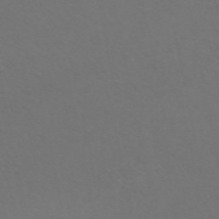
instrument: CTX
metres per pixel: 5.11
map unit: ANa
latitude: 51.8961
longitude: -71.6127
